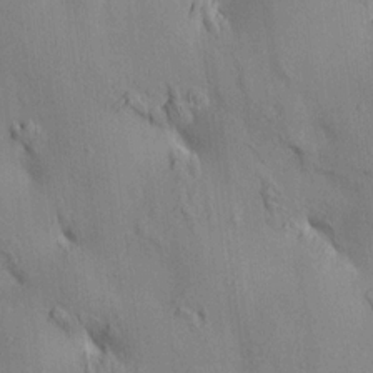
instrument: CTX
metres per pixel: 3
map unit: HNhu
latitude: 14.5168
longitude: 11.9178
